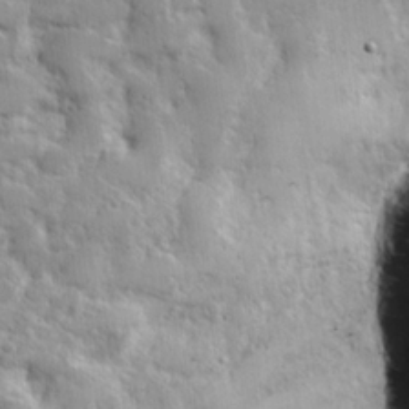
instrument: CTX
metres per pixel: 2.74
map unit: lHvf
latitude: 22.8569
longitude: 144.8975
